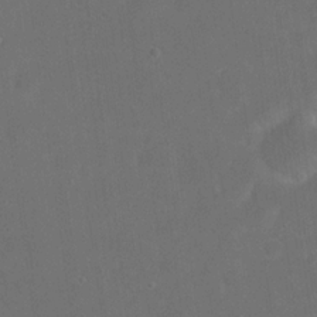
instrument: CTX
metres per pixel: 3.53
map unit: eHh
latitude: 19.6316
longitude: -66.1011
